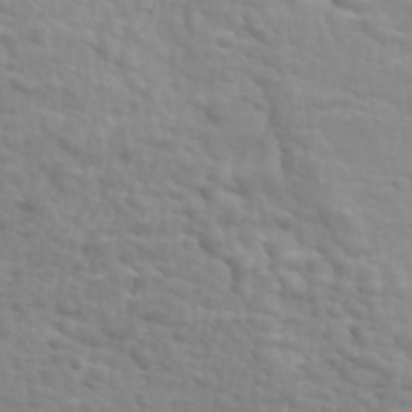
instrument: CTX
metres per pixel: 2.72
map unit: Ave
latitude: 18.1766
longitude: -133.8772
